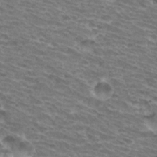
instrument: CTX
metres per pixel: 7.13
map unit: Hto
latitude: 32.5924
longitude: -41.5938
